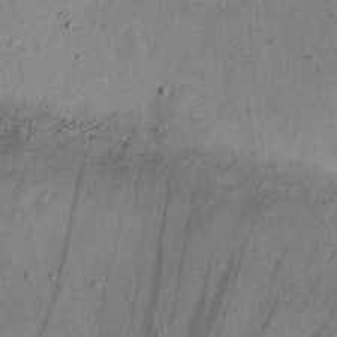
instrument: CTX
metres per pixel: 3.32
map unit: eHh
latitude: 23.3671
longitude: -70.2522
